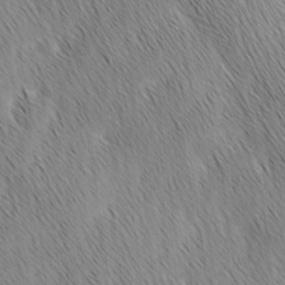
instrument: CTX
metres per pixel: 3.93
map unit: Ave
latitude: 1.1970
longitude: -114.8568
